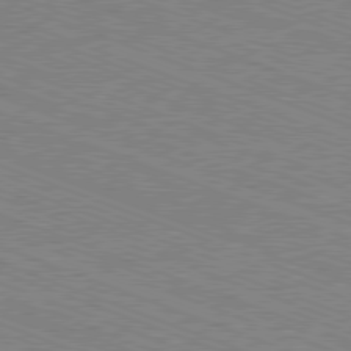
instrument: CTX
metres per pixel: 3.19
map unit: Ap
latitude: -81.4266
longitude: -74.7057
